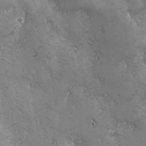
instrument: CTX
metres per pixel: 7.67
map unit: Ave
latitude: -7.1431
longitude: -121.3860
